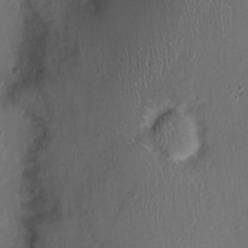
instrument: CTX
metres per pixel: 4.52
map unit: Nhu
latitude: 1.1781
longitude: -14.9136
